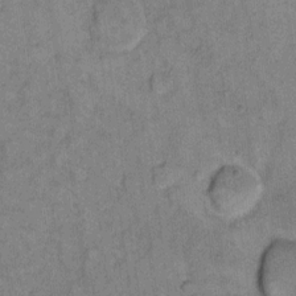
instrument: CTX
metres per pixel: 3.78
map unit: eHh
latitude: 10.8191
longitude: -63.8206
